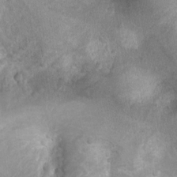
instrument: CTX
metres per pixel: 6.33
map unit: Ht
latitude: 4.9703
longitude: -29.9150
